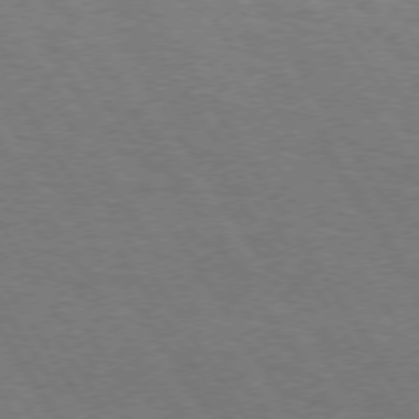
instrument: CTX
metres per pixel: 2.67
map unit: Hpe
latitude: 73.5560
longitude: -123.7072
